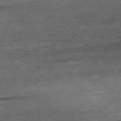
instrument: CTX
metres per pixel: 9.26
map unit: Ap
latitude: -81.2376
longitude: -68.9703
